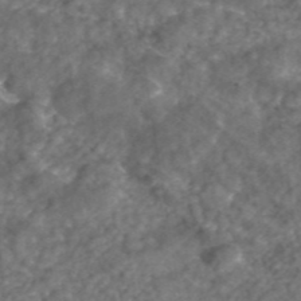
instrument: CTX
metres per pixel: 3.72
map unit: ANa
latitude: 43.8772
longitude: 24.7085
